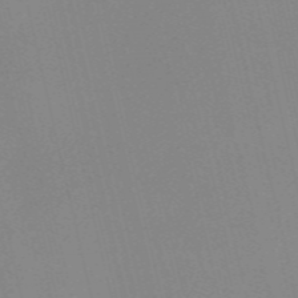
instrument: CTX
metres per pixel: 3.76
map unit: Nve
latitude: -57.7855
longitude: 62.9730
